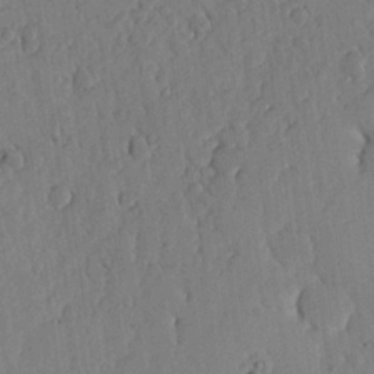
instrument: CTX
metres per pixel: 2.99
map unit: lHvf
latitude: 18.6490
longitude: -115.2159
